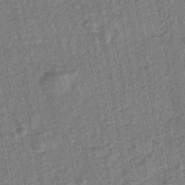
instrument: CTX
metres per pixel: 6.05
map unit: HNhu
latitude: -43.1431
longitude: 98.6896
